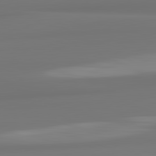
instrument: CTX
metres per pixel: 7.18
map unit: lApd
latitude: 82.0822
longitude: 175.0297
